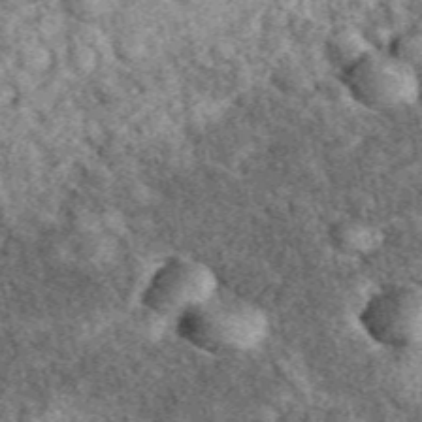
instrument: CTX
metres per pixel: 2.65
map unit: eAb
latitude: 38.9514
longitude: 109.8611
